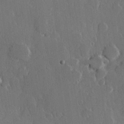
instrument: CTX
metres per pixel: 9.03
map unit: Hve
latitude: 23.0836
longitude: 147.2943
